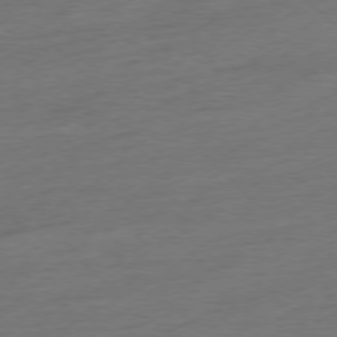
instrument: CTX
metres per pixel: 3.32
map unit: Hpe
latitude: -77.2943
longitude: -13.3293
